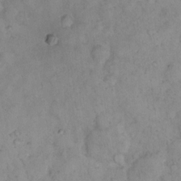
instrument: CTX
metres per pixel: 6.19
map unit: eHh
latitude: 16.1011
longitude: -63.7639
